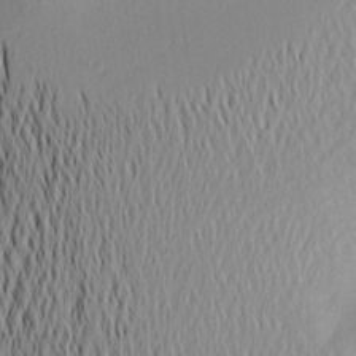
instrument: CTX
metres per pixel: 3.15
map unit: Aa
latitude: 21.1026
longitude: -146.2901
